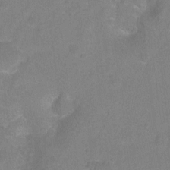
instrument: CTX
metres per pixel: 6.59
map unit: Hto
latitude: -5.8044
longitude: -35.5938
